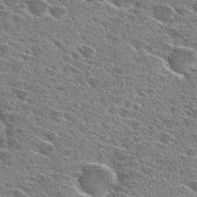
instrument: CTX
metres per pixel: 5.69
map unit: Hto
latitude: 28.9136
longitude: -42.9703
